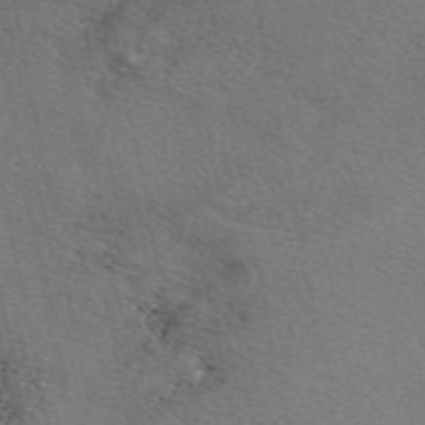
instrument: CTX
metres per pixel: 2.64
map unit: eAb
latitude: 50.7435
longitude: 109.8611
